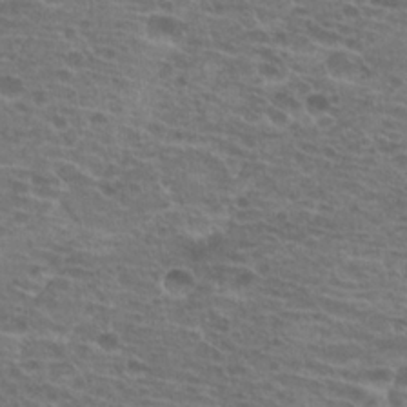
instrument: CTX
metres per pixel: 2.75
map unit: Hto
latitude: 20.1578
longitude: -40.4789
